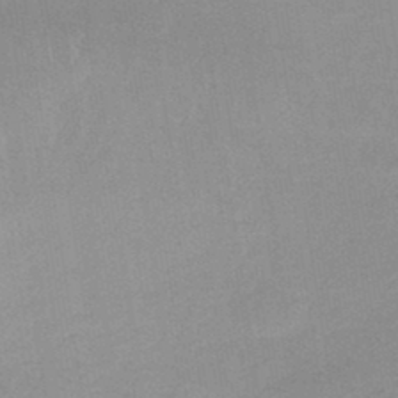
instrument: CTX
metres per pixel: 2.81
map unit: HNhu
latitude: -44.8597
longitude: 90.8219
